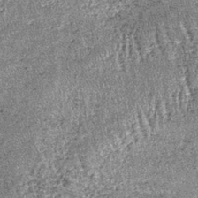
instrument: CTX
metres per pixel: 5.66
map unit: lHb
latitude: -39.5021
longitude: 67.0487
